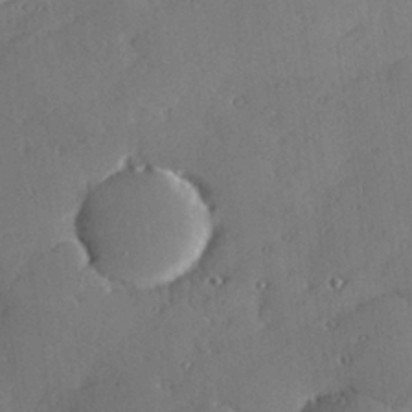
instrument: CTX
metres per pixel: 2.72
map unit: Hve
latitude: 27.7639
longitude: -91.0081
